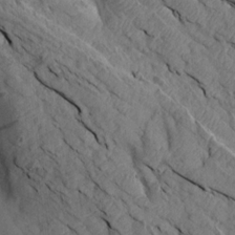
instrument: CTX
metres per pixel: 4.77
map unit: Aa
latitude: 15.0459
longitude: -146.1200
